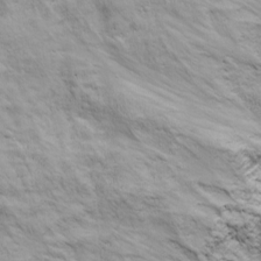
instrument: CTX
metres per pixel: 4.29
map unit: Ave
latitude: 18.0444
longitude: -132.6679
